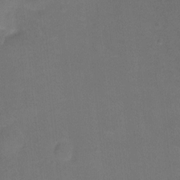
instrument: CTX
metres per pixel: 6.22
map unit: Hto
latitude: -0.8030
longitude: -34.5734
